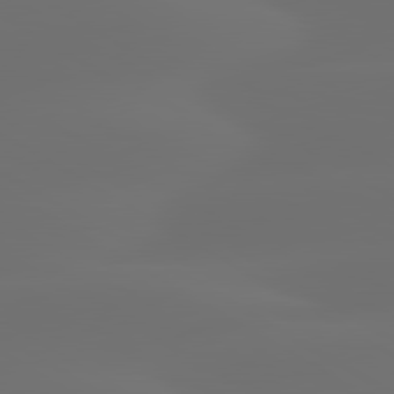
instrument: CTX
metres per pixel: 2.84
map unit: lApd
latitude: 80.2522
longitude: -85.5560
